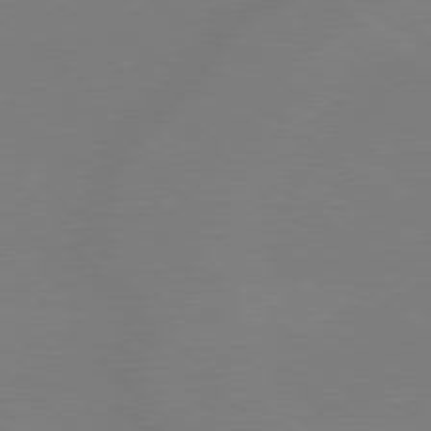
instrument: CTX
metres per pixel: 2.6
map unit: Hpe
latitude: 78.9892
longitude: -148.1956
